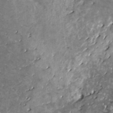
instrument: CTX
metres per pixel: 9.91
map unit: HNhu
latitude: 3.4804
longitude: 5.9178
